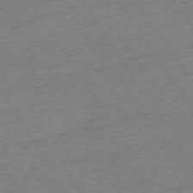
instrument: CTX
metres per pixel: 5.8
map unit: Ap
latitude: -73.9745
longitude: -68.7246
